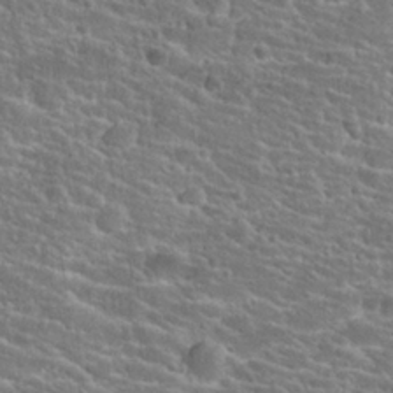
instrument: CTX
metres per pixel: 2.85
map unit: Hto
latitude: 25.2725
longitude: -50.3467
